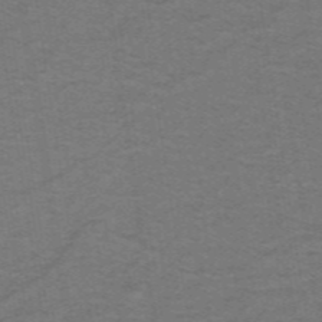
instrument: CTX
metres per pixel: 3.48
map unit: lHb
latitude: -42.9919
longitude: 54.6708
